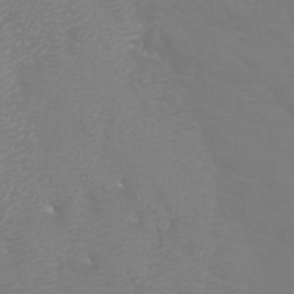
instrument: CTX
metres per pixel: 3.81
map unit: Htu
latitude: -5.9745
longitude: -72.5357
